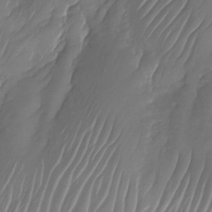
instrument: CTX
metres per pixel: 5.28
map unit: Nhu
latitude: -23.8989
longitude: -71.5938
